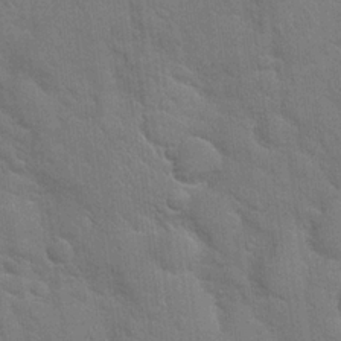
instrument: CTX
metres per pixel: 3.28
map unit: Hto
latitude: 21.3860
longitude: -51.9150
